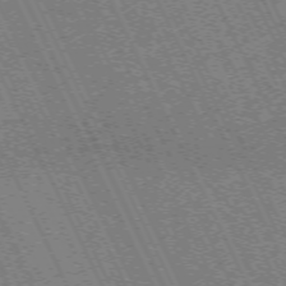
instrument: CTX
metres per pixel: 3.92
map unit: Hpe
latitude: -71.1620
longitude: 9.1053
